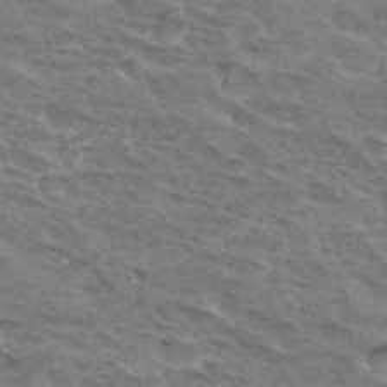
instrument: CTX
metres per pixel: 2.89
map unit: Hto
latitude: 32.7435
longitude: -46.3657
